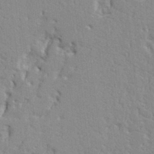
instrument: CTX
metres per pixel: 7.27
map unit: Ht
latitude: 9.2726
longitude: -76.7813
